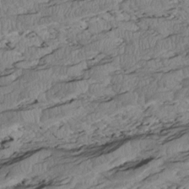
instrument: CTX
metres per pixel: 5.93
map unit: Htu
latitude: 2.5734
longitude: 149.3888
